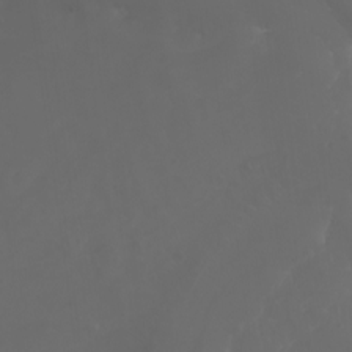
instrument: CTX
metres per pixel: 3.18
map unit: Nhu
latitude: -7.7855
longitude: -83.1592
